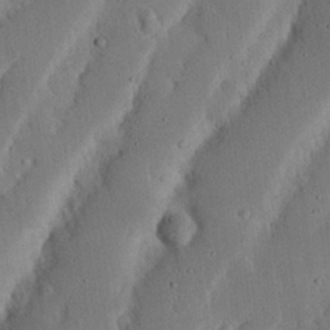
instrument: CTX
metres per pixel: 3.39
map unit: Nhu
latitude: 20.1389
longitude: -75.0836
